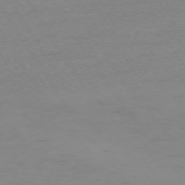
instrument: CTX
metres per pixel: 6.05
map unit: Ap
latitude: -74.3496
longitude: -81.6883
